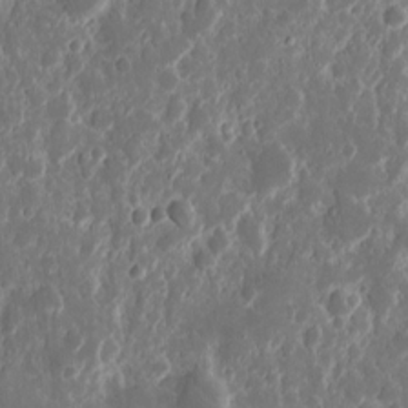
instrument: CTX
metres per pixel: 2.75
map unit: eHh
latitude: 11.6127
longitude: -72.1389
